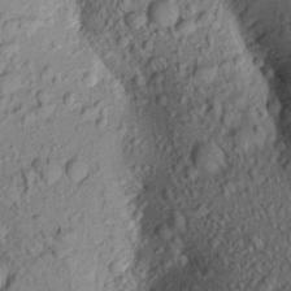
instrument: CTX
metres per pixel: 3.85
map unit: Aa
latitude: 20.0633
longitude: -149.3293
